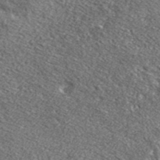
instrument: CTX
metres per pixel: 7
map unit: lHvf
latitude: 40.6490
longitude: -90.0444
